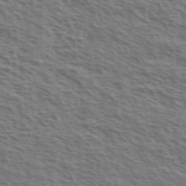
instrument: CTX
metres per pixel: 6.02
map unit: Ave
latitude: 37.7639
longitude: -111.3860
